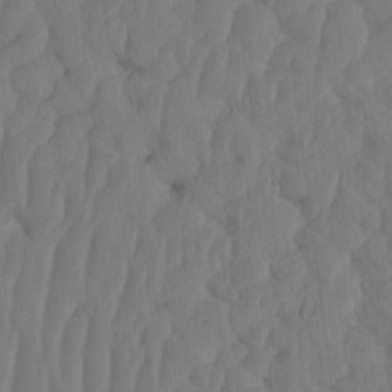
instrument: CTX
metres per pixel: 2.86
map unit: HNhu
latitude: -1.9179
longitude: 14.0661
